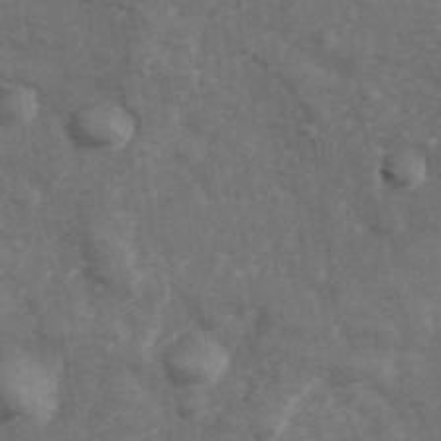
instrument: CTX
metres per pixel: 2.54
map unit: Hve
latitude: 33.5371
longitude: 150.9353
